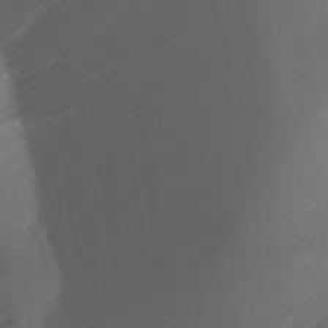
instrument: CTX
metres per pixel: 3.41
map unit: Nhu
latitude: -15.7289
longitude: -57.3670
